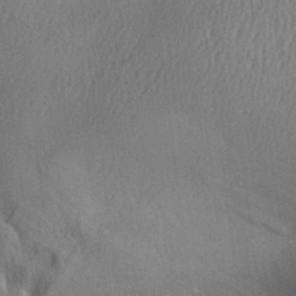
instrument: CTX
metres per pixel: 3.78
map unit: Aa
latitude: 29.4237
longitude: -137.1781
